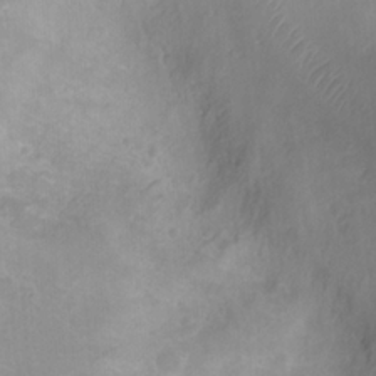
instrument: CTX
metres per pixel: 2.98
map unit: Ht
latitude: -3.8044
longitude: -18.3278
